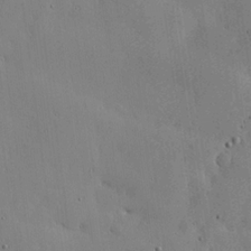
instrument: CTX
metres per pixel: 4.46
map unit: lHvf
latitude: 17.4237
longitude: -114.2522
